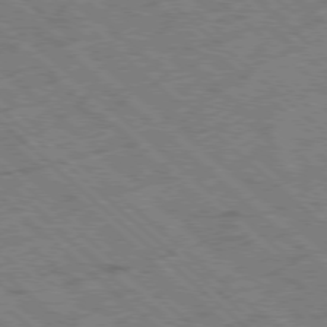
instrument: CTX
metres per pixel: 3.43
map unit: Ap
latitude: -78.6140
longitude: -49.8772
